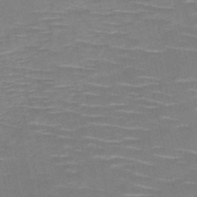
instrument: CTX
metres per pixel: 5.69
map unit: HNb
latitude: -50.4818
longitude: -45.5749
